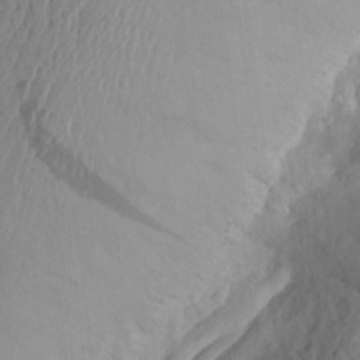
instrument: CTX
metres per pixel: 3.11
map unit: Aa
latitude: 26.2901
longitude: -147.2348
